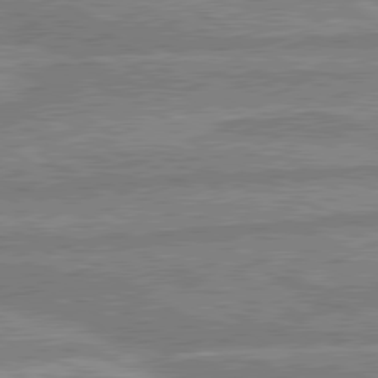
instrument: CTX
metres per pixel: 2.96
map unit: lApd
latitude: 80.2522
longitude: -169.9717
